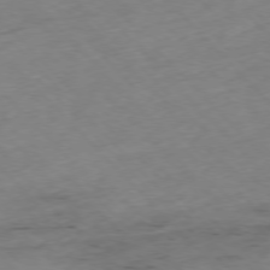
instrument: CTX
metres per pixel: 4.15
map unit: Hpe
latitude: -76.9164
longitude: -17.0836
